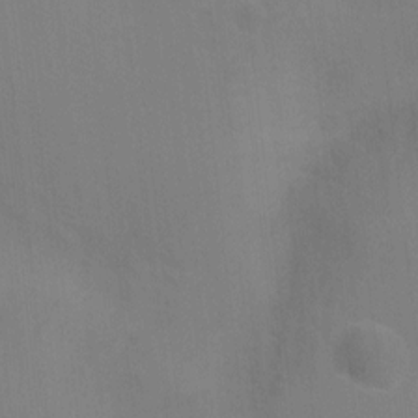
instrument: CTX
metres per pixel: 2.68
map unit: Ht
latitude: -2.9541
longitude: -17.4237
